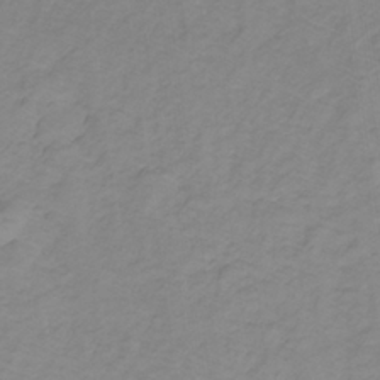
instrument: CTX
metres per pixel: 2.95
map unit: lHb
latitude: -31.7288
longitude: 65.0109
